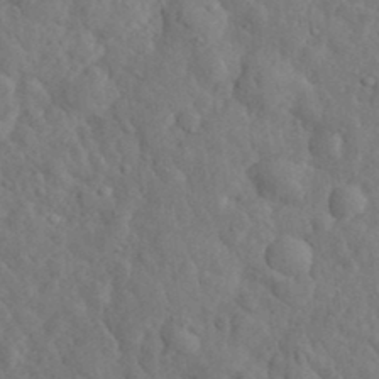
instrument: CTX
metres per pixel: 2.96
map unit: eHh
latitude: 34.5545
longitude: -78.1578
